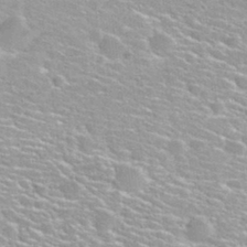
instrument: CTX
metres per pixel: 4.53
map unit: Nhu
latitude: 30.4412
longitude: -49.8961
